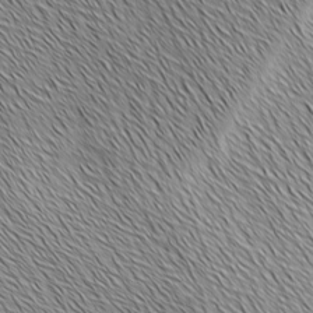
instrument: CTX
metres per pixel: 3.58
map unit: Ave
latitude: 2.0633
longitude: -114.4978
